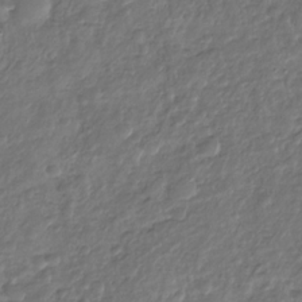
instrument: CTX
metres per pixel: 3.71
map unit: Nhu
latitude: -30.5007
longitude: -61.4993
